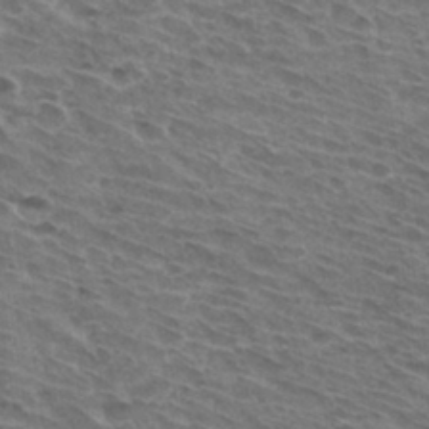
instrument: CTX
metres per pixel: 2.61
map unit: Hto
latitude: 32.6679
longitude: -44.7813
